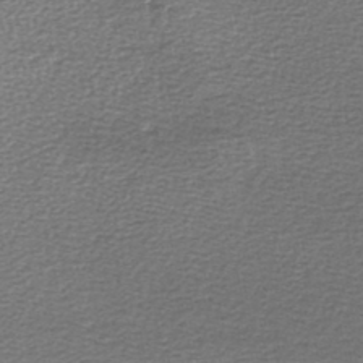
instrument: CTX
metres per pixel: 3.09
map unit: lHb
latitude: -43.8233
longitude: 62.2361
